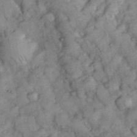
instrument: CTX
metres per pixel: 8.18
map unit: eHh
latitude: 35.3859
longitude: -69.0459
